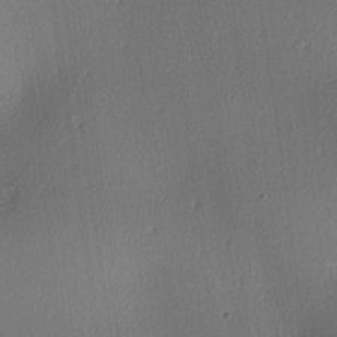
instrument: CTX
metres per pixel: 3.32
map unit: lAa
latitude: -6.3306
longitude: -123.7827
